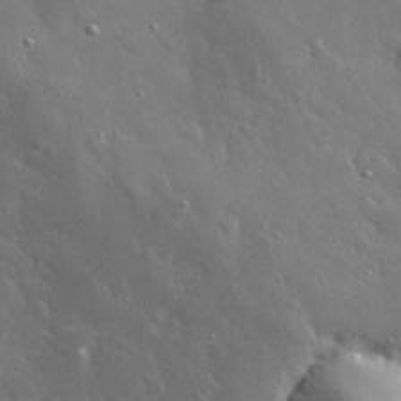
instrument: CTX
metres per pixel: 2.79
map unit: eHh
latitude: 29.8205
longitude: -78.4790
